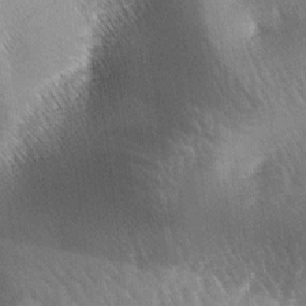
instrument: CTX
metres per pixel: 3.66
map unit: lAa
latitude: -5.9556
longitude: -127.1970
